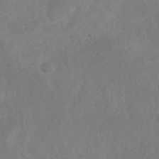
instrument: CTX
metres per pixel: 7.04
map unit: HNb
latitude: -31.0486
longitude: 63.8611
